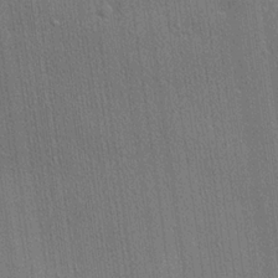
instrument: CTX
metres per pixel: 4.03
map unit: lHvf
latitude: 20.2523
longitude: 141.8989
